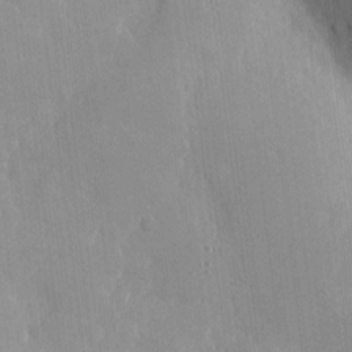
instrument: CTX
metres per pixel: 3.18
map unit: eHh
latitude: 4.0633
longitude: -72.6113
